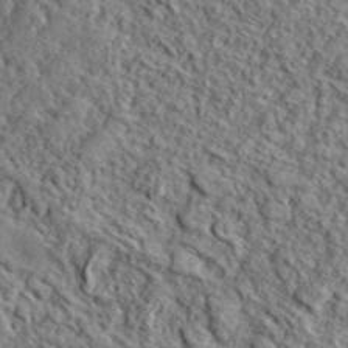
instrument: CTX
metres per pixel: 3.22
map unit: lHvf
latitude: 41.1970
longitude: -88.8758
